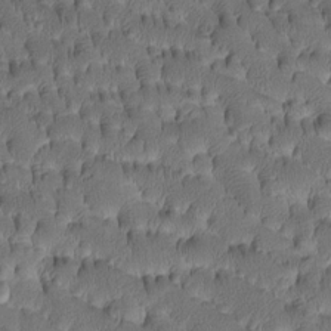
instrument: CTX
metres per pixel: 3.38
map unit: Htu
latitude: -3.1620
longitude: 172.2739
